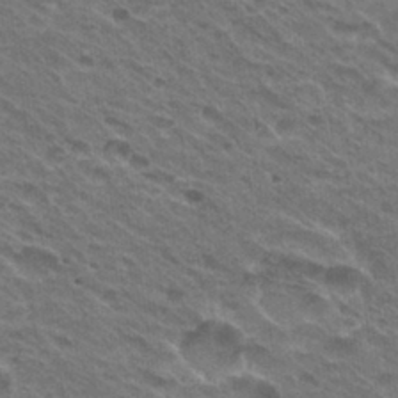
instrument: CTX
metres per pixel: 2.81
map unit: Hto
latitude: 30.9325
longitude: -43.1214
